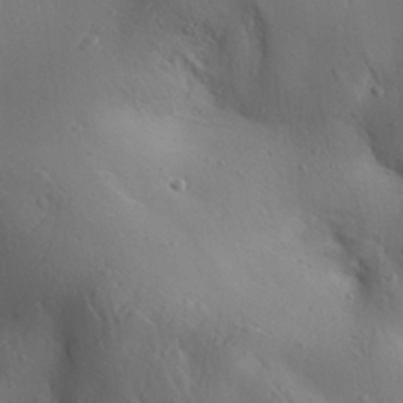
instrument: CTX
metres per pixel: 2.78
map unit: Aa
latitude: 31.2159
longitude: -143.3293
